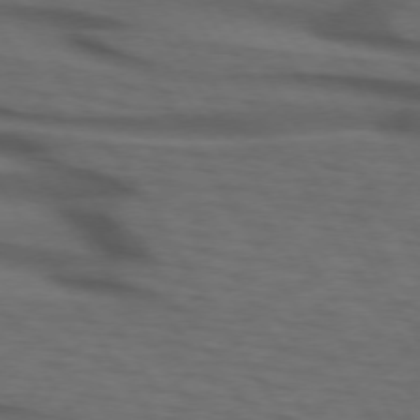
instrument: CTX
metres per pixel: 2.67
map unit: lApd
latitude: 73.3293
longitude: -74.2712
